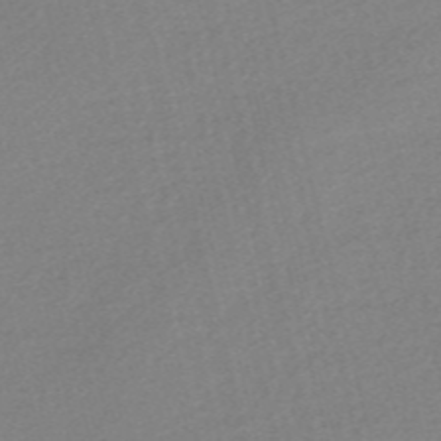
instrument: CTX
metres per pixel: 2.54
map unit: Nve
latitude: -56.2172
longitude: 60.7274
